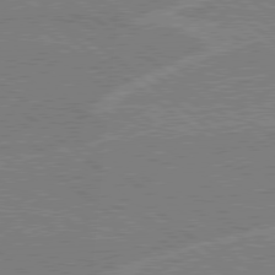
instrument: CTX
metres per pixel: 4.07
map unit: Hpe
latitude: 78.6869
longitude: -160.4412
